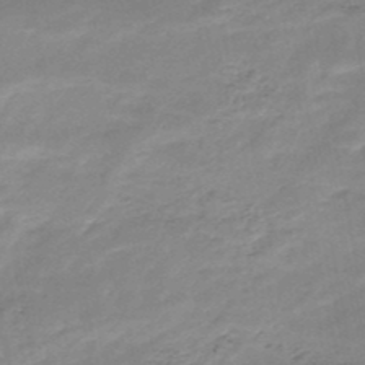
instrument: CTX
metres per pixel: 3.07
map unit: HNb
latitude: -49.2187
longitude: -39.3671
